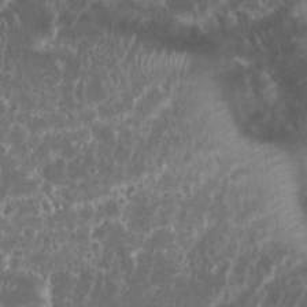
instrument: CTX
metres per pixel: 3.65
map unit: eHh
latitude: 33.6316
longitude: -62.0255
